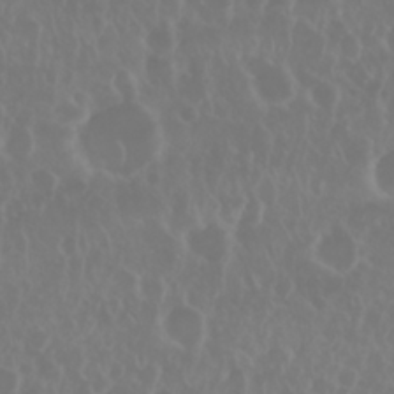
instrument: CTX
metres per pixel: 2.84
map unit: Nhu
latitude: 28.7246
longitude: -62.8002
